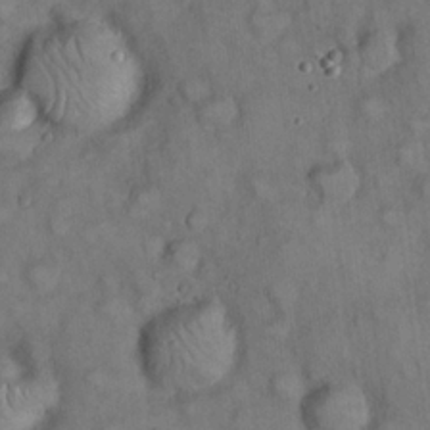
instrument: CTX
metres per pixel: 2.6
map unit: eHh
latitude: 22.5168
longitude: -60.8758
